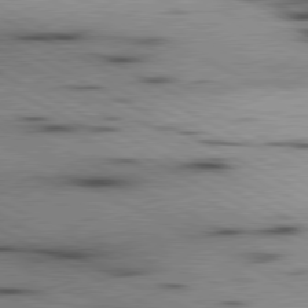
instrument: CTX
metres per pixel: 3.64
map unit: lApd
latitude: 80.4979
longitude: 156.4629
